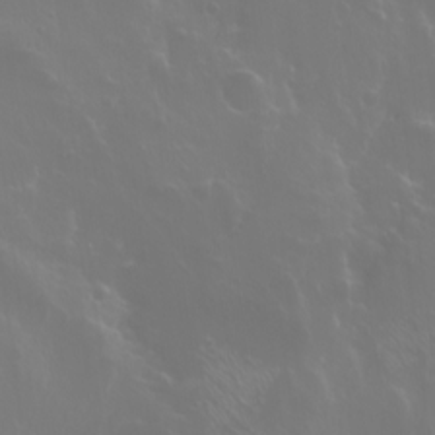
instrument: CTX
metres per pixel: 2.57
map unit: Ht
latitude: -2.7652
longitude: -60.6490
